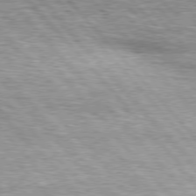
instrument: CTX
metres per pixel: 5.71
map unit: lApd
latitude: 76.6112
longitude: -74.4034
